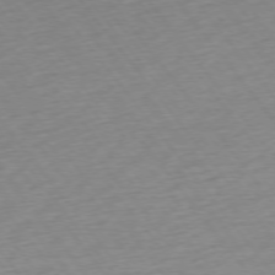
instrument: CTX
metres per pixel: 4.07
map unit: Ap
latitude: -75.1054
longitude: -83.0647
